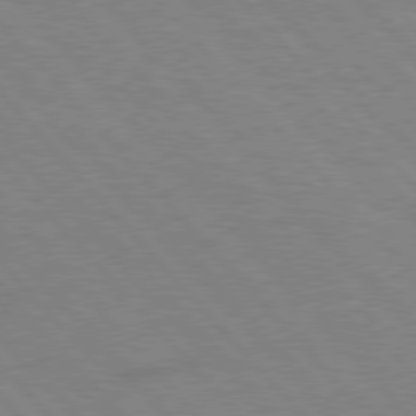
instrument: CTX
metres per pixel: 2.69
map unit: Hpe
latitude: 76.9702
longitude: -153.6505
